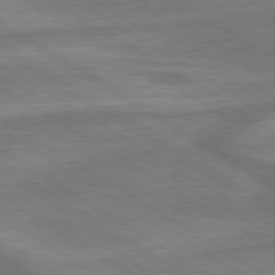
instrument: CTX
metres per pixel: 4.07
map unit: lApd
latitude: 79.7828
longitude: -172.6868
